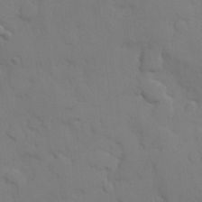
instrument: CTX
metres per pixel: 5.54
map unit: Hve
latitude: 25.8961
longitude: 148.4440
